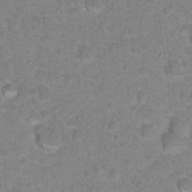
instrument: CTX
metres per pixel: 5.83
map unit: Hto
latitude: 17.8017
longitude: -34.5168
